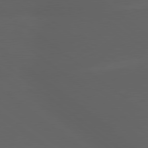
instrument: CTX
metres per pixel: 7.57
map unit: lApd
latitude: 79.2915
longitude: -165.9528
